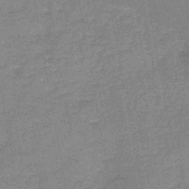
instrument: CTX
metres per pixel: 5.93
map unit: HNb
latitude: -45.6722
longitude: -36.6302
